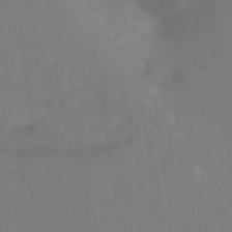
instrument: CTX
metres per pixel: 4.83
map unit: Ht
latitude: -10.2551
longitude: -37.6883
